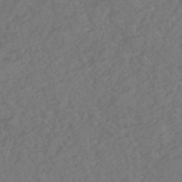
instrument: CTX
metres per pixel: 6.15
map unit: eHh
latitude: -51.2754
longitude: -23.9528
